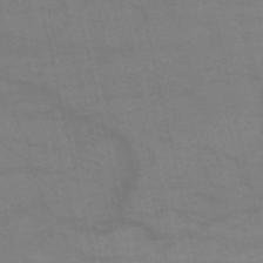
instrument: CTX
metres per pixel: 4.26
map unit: HNb
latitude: -53.4076
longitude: -47.1026
